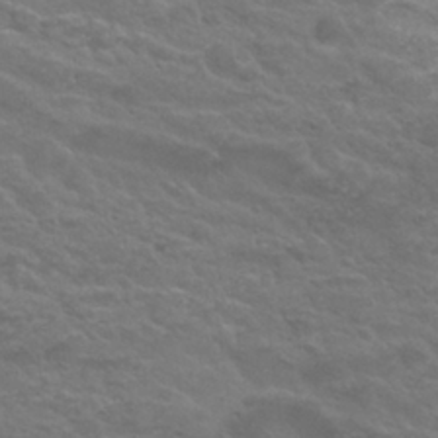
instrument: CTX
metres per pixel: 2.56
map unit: Nhu
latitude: 29.9717
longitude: -50.3467
